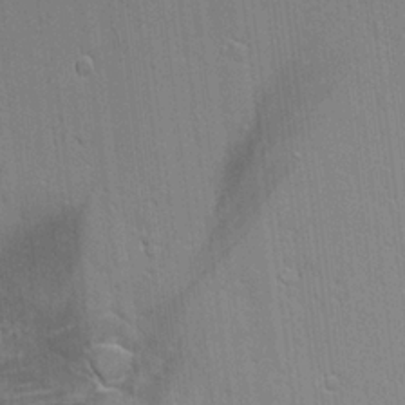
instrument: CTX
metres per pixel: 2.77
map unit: Aa
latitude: 18.7624
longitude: -125.2348
